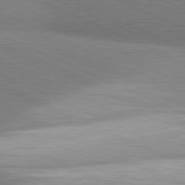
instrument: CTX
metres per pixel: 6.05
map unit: lApd
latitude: 81.6316
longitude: 161.6155
